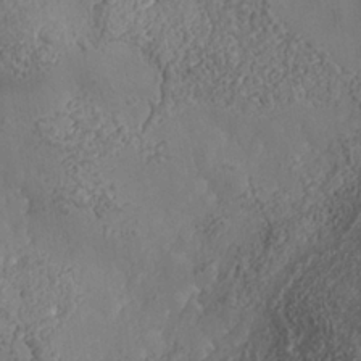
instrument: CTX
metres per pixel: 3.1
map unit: Nhe
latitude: -37.2565
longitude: 138.6141
